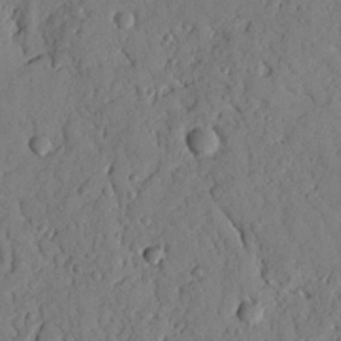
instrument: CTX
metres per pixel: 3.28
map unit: Nhu
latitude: 20.3656
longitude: -77.4426
